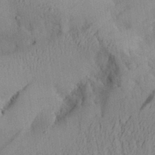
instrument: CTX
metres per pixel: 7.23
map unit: Aa
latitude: 27.8395
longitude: -134.4034
